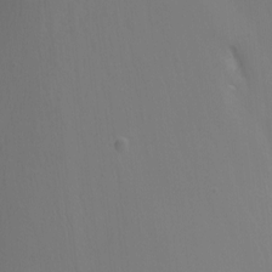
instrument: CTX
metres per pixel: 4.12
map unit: Nhu
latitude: -8.9542
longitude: -40.7624
